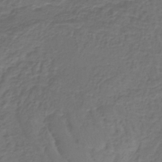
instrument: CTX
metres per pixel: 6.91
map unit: lHb
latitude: -39.2376
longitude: 63.8611
